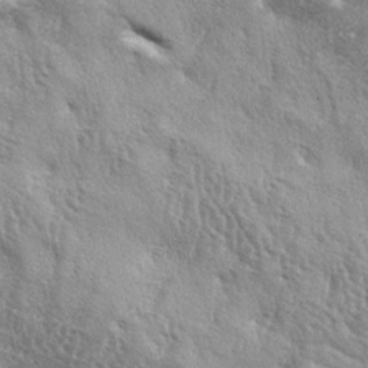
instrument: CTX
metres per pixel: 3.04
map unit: lAa
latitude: -5.8422
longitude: -125.3104
